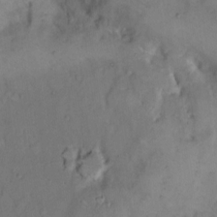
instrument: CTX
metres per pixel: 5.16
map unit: Hto
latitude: 8.5546
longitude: -61.8205
